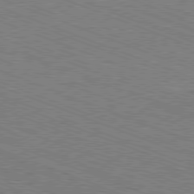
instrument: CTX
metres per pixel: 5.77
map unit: Ap
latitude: -81.3699
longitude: -74.8380
